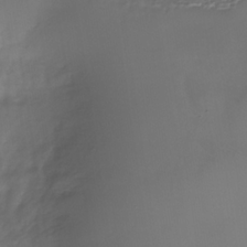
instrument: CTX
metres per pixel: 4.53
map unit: Nhe
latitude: -35.8800
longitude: -86.8947
